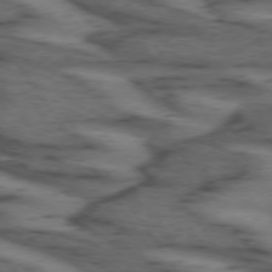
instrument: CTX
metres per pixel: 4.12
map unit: lApd
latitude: 73.6883
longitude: -71.7638
